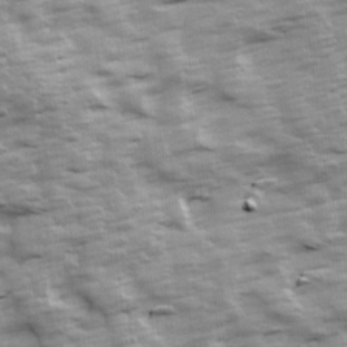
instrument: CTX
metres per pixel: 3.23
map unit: Ave
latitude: 13.8772
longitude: -104.4223
